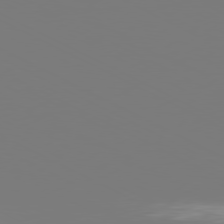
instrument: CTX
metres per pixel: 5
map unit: Ap
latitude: -80.8786
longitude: -59.0647
